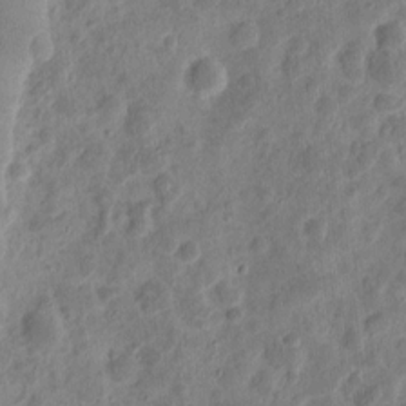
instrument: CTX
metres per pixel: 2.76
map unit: eHh
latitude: 10.5357
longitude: -73.9151
